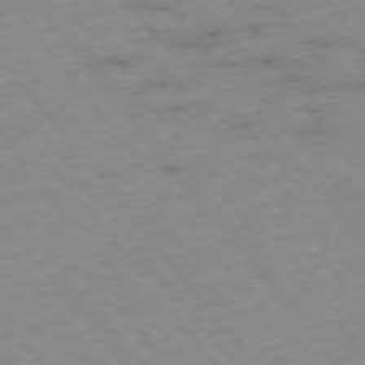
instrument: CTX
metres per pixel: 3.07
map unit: Hpe
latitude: -76.1795
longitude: -18.8191
